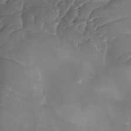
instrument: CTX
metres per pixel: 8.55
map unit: Ave
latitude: -9.8233
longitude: -122.3656
